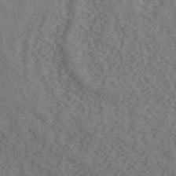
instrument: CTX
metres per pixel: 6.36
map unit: ANa
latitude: 42.0255
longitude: 55.9556
